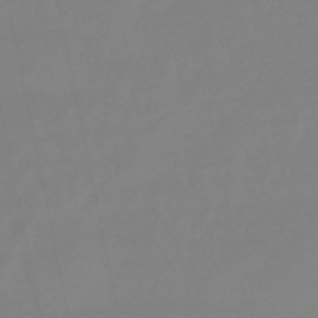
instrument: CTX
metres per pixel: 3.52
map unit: lHb
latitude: -49.5399
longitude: 80.0094
